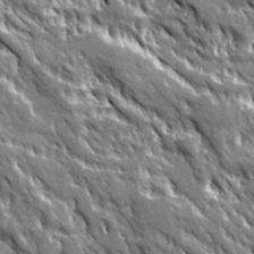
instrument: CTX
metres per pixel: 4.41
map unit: Ave
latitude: 20.0255
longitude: -135.8205
